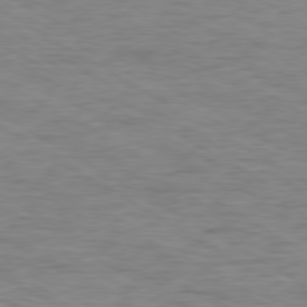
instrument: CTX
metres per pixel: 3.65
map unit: Ap
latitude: -80.3684
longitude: -52.2334
